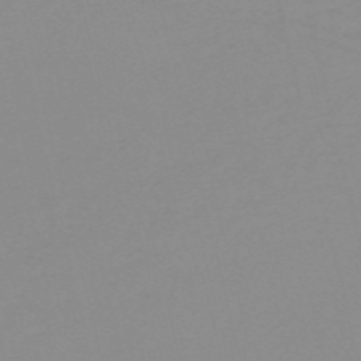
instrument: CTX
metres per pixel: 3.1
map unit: HNb
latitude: -56.4062
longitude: -42.8758
